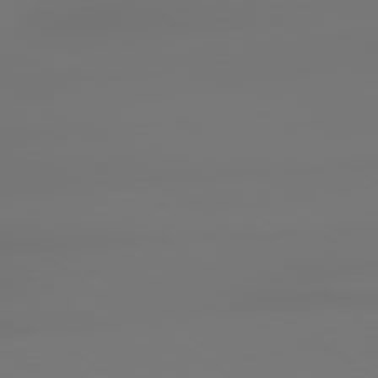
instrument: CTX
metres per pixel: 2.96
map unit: lApd
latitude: 79.2537
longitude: -137.0648
